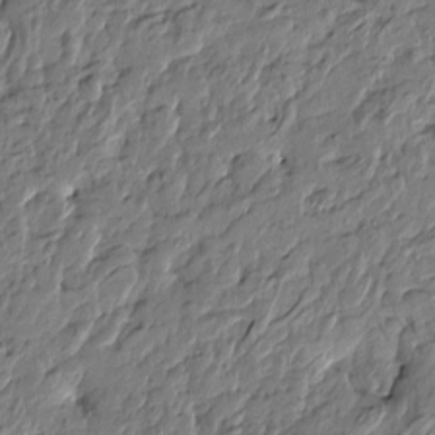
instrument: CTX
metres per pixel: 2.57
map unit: Htu
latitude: -5.1053
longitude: 179.0675
